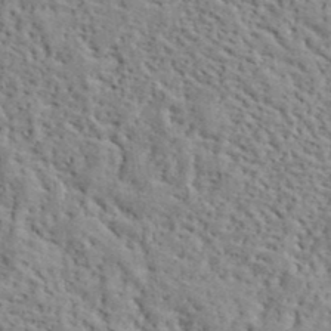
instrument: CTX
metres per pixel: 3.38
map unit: lHvf
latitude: 39.9906
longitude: -87.0080
